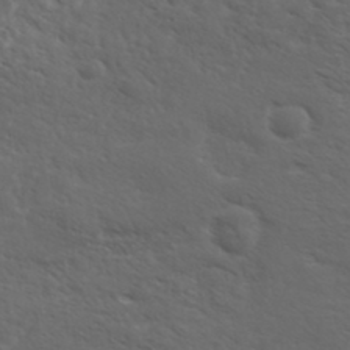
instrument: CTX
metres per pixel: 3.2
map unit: eHh
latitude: 36.9136
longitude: -139.1781
